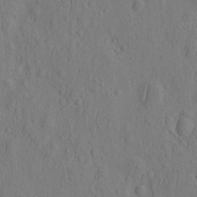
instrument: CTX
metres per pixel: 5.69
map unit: eHh
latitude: -2.8219
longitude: 18.4062
